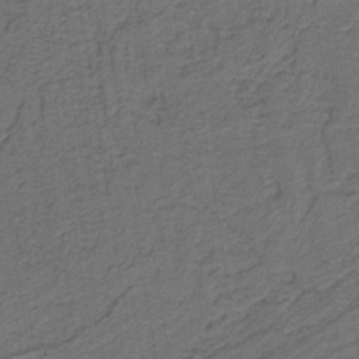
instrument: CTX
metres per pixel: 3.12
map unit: lHb
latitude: -39.7856
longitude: 55.2376
